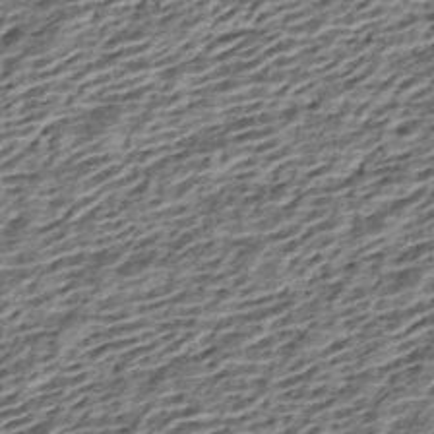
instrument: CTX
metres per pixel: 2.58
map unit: HNhu
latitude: -42.6518
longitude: 105.8233
